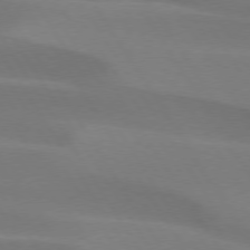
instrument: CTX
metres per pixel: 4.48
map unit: lApd
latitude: 75.1214
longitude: -66.4034
